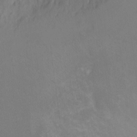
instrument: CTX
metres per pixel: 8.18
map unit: Hto
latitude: -11.0298
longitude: -40.1955
